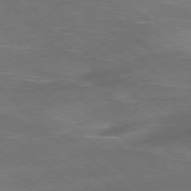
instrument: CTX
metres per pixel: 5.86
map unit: Ap
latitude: -77.8233
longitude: -69.0081
